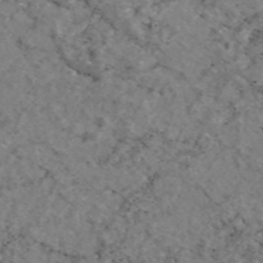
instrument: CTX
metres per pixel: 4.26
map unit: eAb
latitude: 46.4412
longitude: 117.4265
